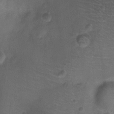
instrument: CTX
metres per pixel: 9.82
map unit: Ht
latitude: -10.5952
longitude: -22.5168
